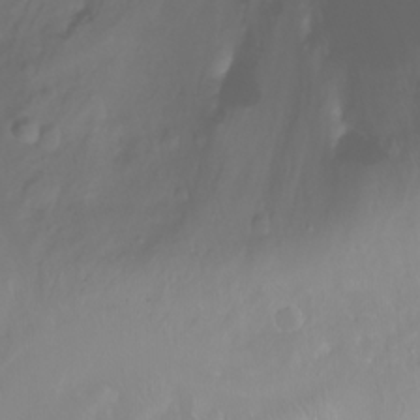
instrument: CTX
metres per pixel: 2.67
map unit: Nhu
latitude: -11.5210
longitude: -64.6679
